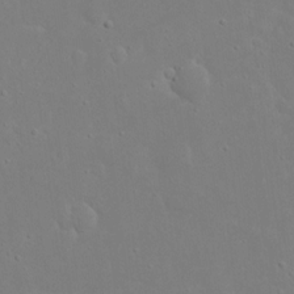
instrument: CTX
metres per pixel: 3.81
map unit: eHh
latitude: 16.6679
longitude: -71.8016
